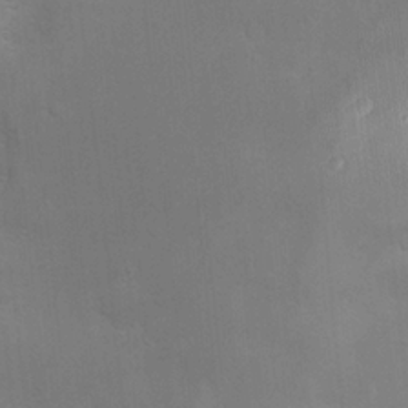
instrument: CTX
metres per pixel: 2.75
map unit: Hve
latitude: -10.2551
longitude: 174.2172
